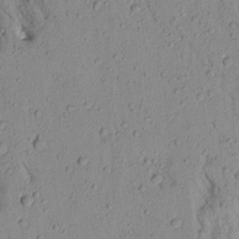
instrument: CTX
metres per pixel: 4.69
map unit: Aa
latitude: 17.7639
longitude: -146.8947
